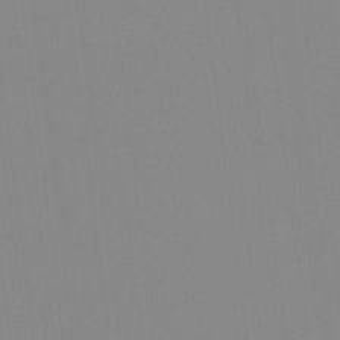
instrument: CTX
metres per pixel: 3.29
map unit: Hto
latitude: -8.2550
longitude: -49.6883
